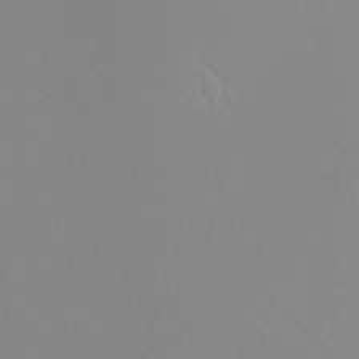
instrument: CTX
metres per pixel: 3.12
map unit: eHh
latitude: -8.5763
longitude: -70.2711
